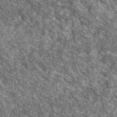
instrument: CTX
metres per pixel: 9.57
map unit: lHvf
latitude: 40.8757
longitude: -89.1970
